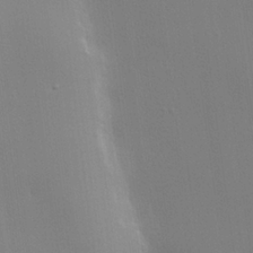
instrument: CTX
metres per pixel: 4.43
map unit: lHvf
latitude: 22.2900
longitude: 141.1620
